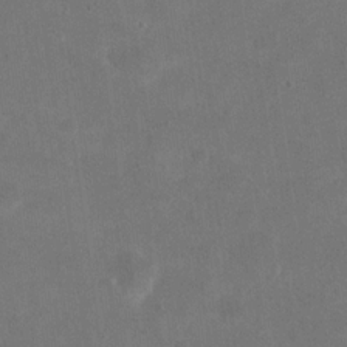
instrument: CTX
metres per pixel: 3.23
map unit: eHh
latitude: 20.4034
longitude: -65.1403
